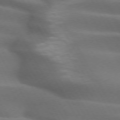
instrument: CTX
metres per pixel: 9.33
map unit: lApd
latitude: 72.4601
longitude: -51.3292
